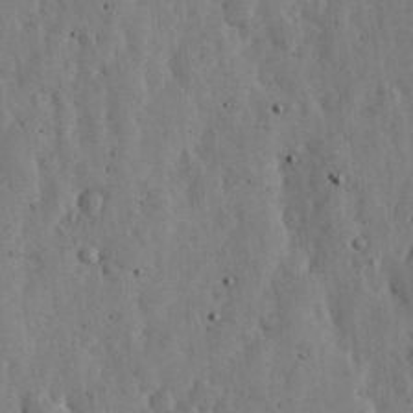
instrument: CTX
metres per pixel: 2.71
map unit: lHvf
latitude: 19.3103
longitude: -114.3845
